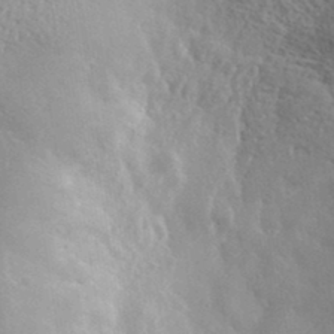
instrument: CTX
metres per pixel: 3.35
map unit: lHvf
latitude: 36.4412
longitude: -87.3859
